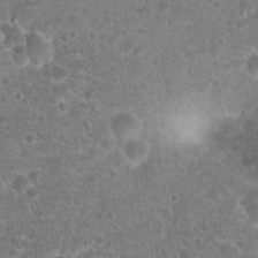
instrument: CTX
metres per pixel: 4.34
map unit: Hto
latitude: 18.7246
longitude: -41.0836
